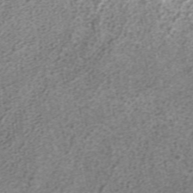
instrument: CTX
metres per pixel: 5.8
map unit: ANa
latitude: 36.9892
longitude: 15.2754
